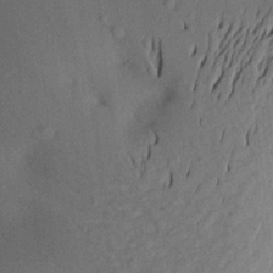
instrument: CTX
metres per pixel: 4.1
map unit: Aa
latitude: 20.8758
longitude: -147.7450
